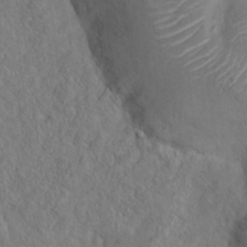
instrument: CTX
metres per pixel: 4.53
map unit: Hto
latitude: 18.7057
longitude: -39.3859
